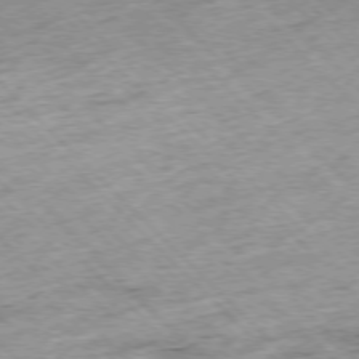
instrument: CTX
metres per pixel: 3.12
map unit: Hpe
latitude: -77.0675
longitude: -15.5372
